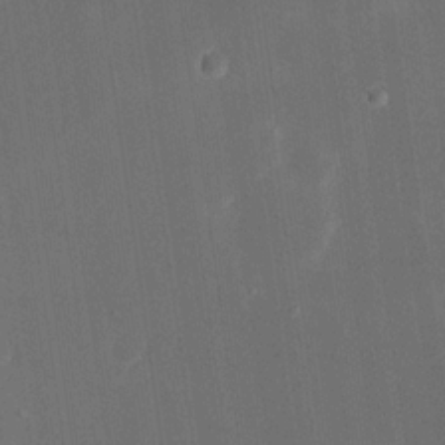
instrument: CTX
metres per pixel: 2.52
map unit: eHh
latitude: 19.0836
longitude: -69.9717
